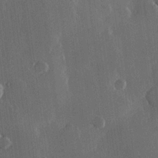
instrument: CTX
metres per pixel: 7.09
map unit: Hve
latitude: 22.7057
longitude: 148.0094
